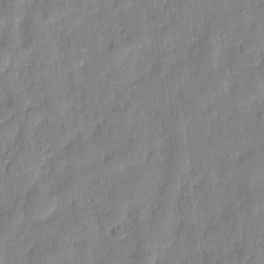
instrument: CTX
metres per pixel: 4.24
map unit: eHh
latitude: 7.3860
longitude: -74.2334
